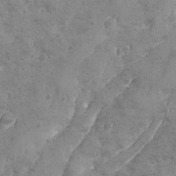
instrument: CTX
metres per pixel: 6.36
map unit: Ave
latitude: -8.1984
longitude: -118.8758
